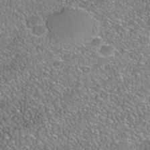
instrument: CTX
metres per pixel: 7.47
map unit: Nhe
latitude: -39.8234
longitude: -117.4615
